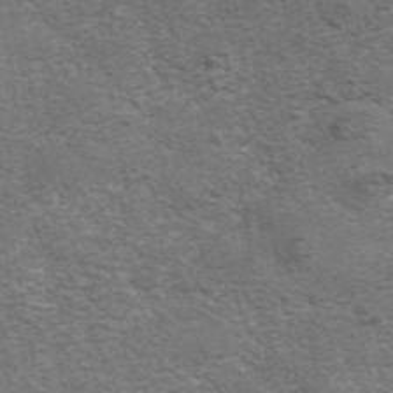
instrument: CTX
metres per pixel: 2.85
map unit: eAb
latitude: 42.1578
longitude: 105.5966
